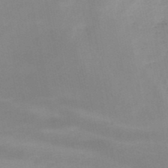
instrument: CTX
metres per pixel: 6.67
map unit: HNb
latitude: -51.6911
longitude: -49.9717
